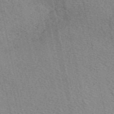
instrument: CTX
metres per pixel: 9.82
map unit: eAb
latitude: 50.3089
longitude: 114.2739
